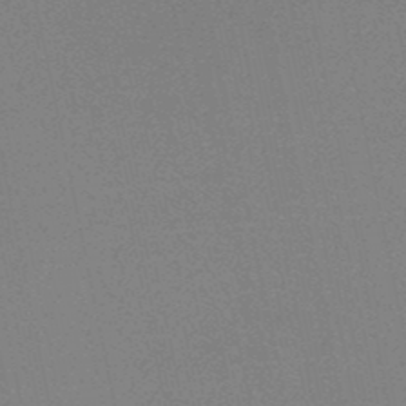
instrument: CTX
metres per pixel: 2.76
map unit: HNb
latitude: -49.1431
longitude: -52.2523
